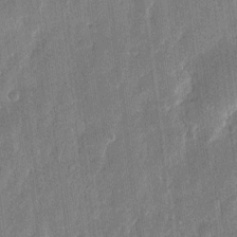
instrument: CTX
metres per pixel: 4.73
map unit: eHh
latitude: 11.4993
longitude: -70.7624
